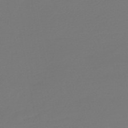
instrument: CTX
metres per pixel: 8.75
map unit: HNb
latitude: -46.8597
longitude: 55.2754
